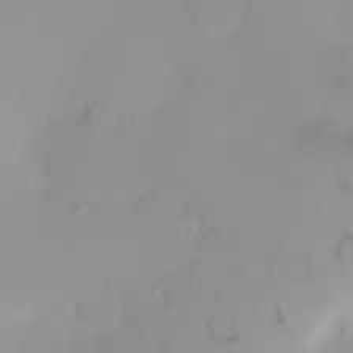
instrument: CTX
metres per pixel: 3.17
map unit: eHh
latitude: -0.5574
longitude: 19.7478
